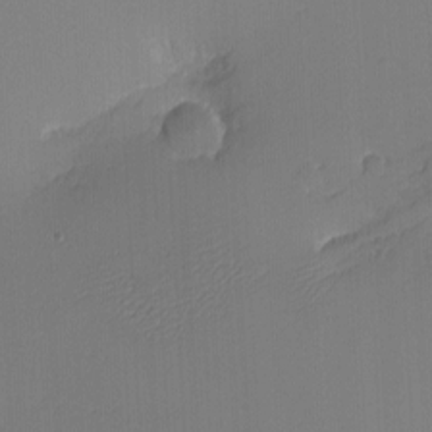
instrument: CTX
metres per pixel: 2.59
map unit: eHh
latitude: -3.5588
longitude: -79.8584
